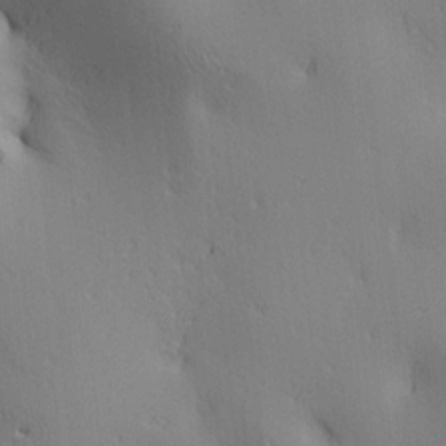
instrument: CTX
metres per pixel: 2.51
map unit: lAa
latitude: 3.8772
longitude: -117.7072
